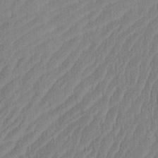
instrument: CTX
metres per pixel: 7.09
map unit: Aa
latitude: 28.5357
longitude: -138.3656
